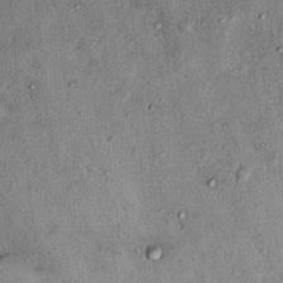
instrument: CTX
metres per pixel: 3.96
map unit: Hto
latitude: 15.5183
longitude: -35.2537
